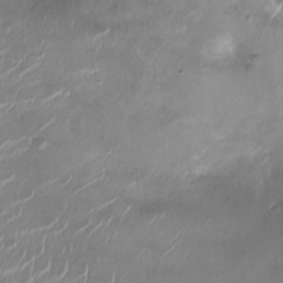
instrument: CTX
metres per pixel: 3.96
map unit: Ht
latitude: -4.9163
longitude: -15.5938
